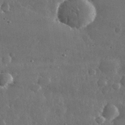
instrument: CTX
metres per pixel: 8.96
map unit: lHvf
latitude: 32.1200
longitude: -88.9325
